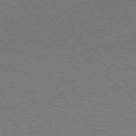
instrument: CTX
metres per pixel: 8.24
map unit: Ap
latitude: -78.5384
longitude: -70.3845
